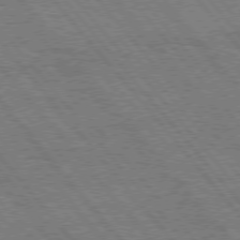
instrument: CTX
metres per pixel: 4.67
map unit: Hpe
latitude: 75.5371
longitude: -140.3089
